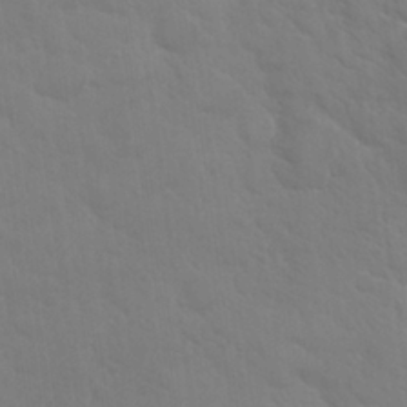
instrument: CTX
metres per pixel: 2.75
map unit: Nhu
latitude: 26.4601
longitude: -51.8961
